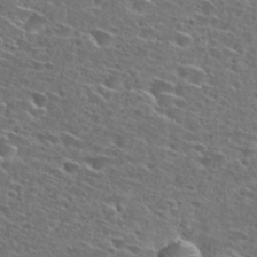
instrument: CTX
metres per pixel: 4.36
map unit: Hto
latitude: 27.4615
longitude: -46.7247
